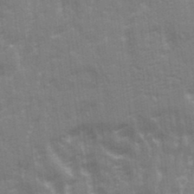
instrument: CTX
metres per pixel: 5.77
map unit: Ave
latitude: 21.5371
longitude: -133.6316
